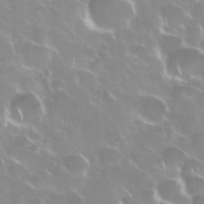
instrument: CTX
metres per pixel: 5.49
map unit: Nhu
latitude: 28.5923
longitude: -61.1025
